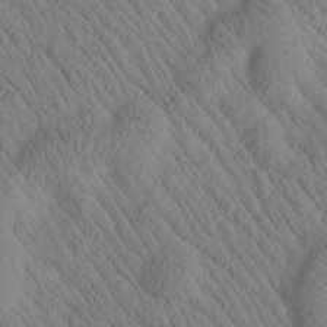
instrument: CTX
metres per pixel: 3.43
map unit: Htu
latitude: 1.0836
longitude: 176.0661
